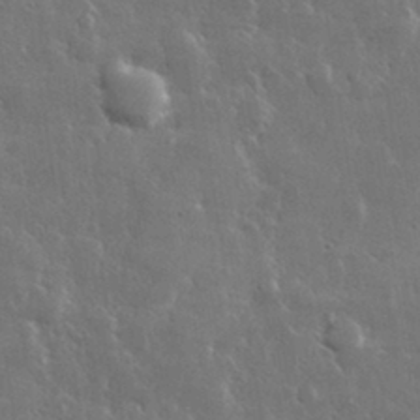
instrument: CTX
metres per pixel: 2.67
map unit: lHvf
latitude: 33.0458
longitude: -89.7828
